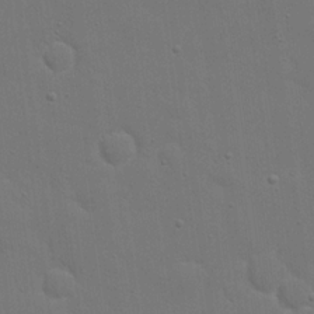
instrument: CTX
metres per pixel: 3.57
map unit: eHh
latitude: 19.8205
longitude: -67.0080
